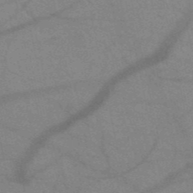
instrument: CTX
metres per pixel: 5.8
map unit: HNb
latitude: -52.0283
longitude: -43.0081
